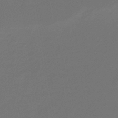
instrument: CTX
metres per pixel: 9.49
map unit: eHb
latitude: -47.6722
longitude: 88.4251
